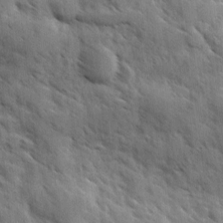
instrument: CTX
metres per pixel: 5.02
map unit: Ave
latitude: 10.5357
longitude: -102.9891
